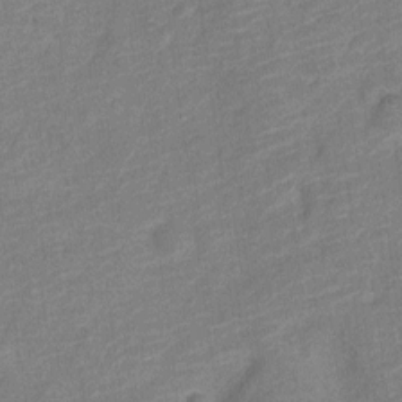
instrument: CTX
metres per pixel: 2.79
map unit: Nve
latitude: -18.2739
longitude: 108.5763
